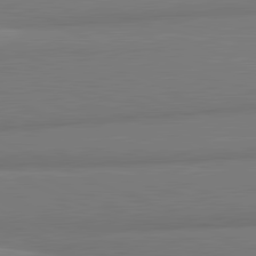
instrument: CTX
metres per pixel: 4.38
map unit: lApd
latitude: 82.1011
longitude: 172.8597
